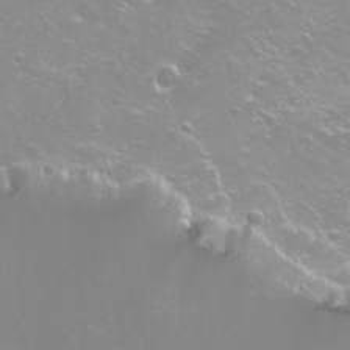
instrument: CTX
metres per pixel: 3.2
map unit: Nhu
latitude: -8.5952
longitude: -70.9702
